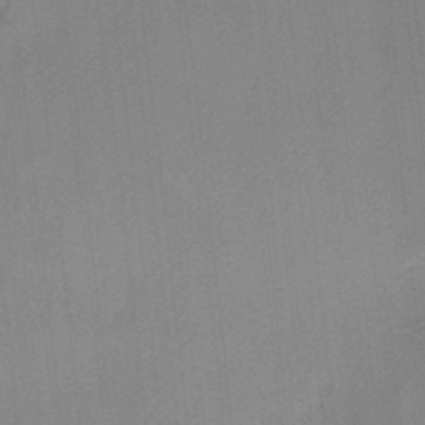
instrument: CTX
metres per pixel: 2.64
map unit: HNhu
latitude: 14.0633
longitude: 10.5574
